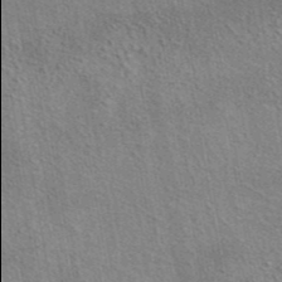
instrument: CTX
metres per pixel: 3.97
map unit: eAb
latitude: 43.1403
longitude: 114.0094
